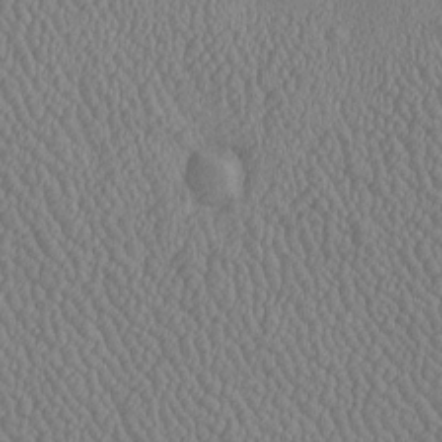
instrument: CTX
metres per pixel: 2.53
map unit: Htu
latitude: -6.9730
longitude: 156.4440
